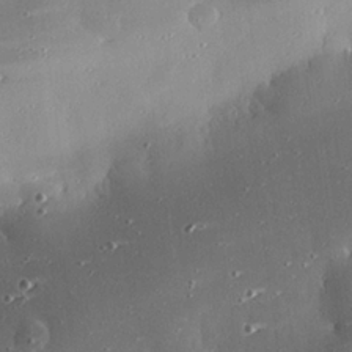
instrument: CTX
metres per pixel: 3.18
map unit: eHh
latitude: 24.4790
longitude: -89.7261
